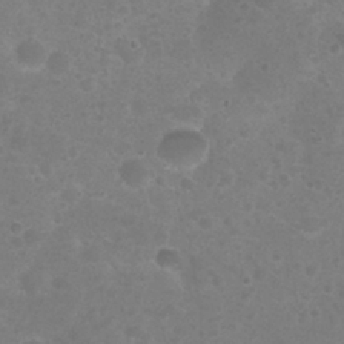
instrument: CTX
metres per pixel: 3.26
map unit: Nhu
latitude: 26.3278
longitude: -52.1011
